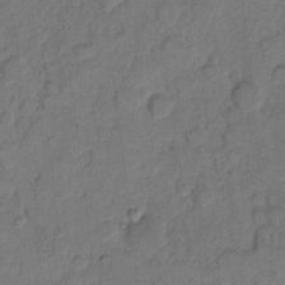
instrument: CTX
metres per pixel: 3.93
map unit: eHh
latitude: 8.3845
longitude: -64.0822
